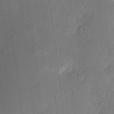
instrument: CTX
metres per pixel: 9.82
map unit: eHh
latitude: 7.6694
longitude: -71.9528
